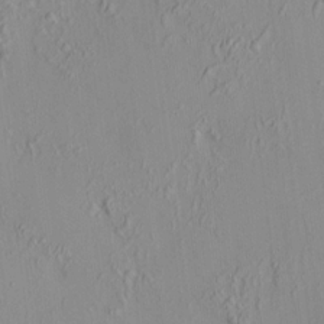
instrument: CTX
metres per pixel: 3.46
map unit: HNhu
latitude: 7.1025
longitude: 12.9731
